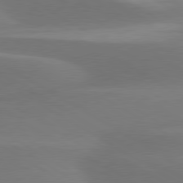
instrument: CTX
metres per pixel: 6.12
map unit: lApd
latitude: 79.8395
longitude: -88.6113
